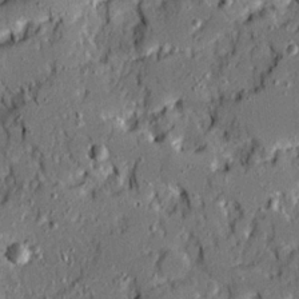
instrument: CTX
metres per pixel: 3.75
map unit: Ave
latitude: 19.8205
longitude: -128.5357
